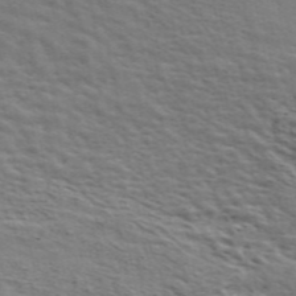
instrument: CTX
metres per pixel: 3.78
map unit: ANa
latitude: 48.5168
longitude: -74.9325
